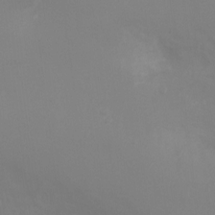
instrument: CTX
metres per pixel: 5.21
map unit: Ht
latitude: -5.2187
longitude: -24.7624
